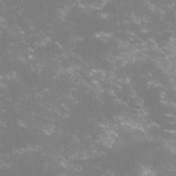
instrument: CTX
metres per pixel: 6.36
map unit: lHvf
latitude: -14.7464
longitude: -101.2348
